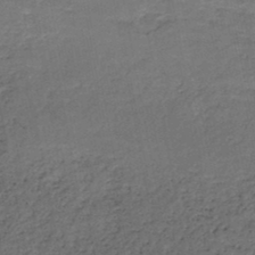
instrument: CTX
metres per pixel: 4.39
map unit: HNb
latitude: -46.0472
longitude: -44.7624
